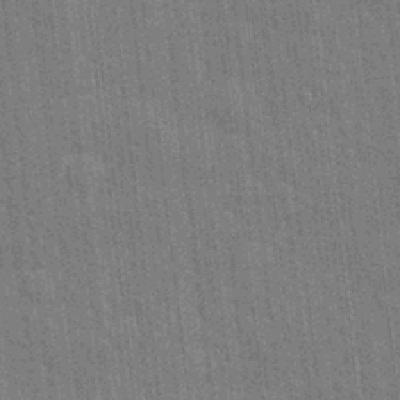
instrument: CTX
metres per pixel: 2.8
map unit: eHh
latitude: 6.0444
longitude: -74.4412
